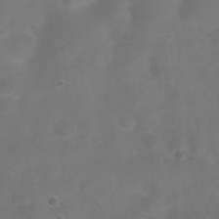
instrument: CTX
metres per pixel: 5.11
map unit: Nhu
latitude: 27.2537
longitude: -55.4048
